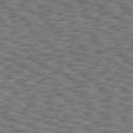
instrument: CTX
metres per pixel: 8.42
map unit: Hpe
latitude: 75.4804
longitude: -134.4223
